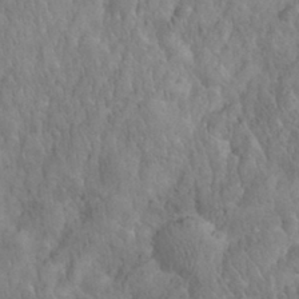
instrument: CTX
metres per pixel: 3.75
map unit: eHh
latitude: 31.6316
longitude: -67.1214
